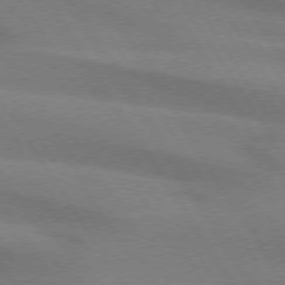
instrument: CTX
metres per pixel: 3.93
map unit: lApd
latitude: 74.1200
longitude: -62.4979
